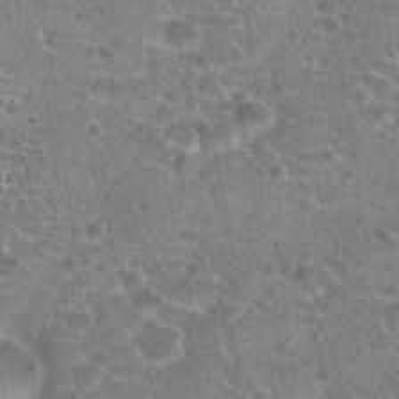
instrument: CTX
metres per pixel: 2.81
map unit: Hto
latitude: 19.9717
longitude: -42.2334
